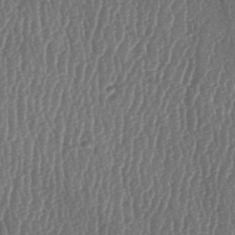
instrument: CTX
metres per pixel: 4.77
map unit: lAa
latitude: -7.1242
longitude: -129.8394
